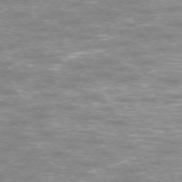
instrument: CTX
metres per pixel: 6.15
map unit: Ap
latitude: -74.8219
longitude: -75.9150
